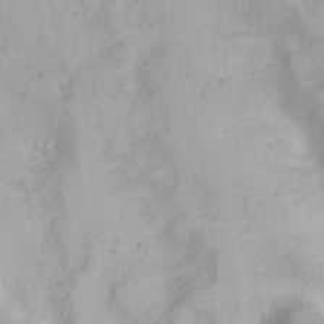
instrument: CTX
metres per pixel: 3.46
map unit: Nhu
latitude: 23.0269
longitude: -61.6694
